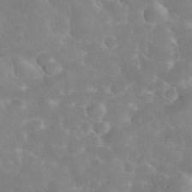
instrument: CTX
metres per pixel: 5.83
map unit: eHh
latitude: 34.1388
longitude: -63.7450
